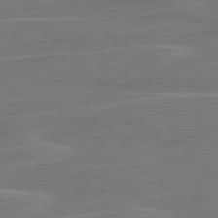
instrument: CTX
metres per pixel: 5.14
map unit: lApd
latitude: 81.0458
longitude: 120.9541
